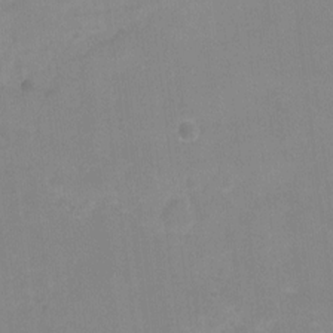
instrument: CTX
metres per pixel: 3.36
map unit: Hto
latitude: -6.8408
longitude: -38.1389
